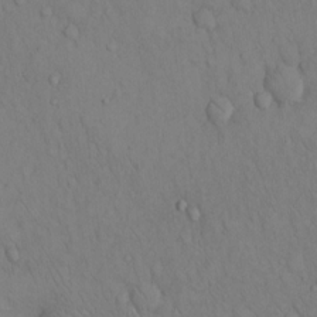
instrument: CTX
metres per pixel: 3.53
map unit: Hto
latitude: 13.4427
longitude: -61.6127
